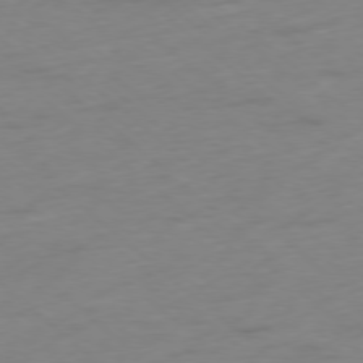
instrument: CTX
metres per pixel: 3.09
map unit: Ap
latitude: -78.1794
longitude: -63.4994
